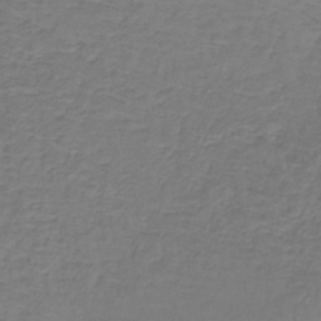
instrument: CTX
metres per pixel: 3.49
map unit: lHb
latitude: -39.3699
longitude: 60.8219
